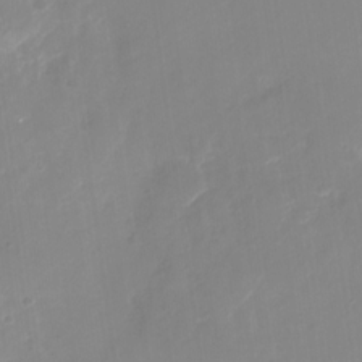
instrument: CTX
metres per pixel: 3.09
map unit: Nhu
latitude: -29.6155
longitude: -78.0822
